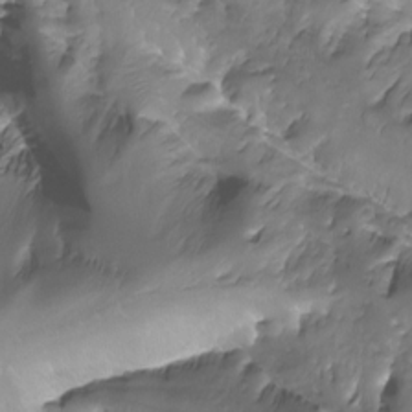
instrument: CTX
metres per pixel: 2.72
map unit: Aa
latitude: -12.9920
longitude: -66.9324
